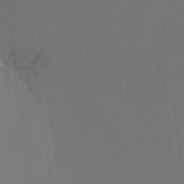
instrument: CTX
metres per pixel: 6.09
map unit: Htu
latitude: -12.5574
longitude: -48.9514
